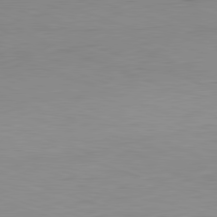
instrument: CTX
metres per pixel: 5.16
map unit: Hpe
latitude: -81.9745
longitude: 10.0661
